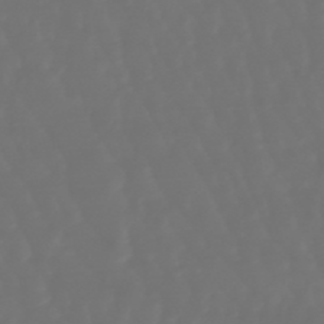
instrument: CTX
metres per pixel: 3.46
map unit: lHb
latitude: -47.7666
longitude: 79.6910
